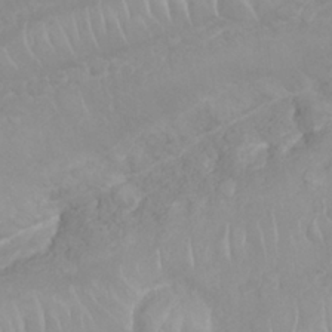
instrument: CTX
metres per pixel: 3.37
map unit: Nhu
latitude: 26.6680
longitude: -62.0444
